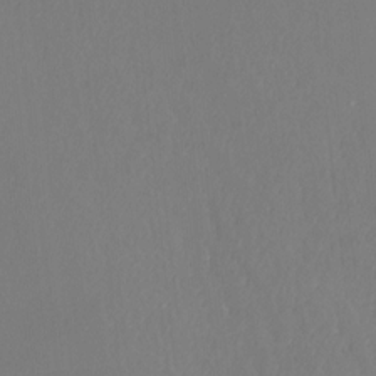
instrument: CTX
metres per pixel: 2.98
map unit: Hto
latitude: -13.3132
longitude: -41.8961
